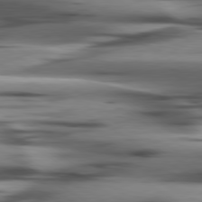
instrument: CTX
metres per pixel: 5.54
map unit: lApd
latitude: 80.4223
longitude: -121.3482
